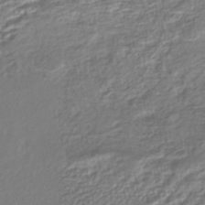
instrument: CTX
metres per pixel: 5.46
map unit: HNhu
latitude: -44.6141
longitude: 103.4077
